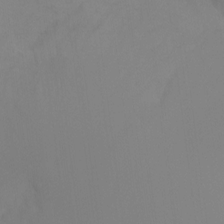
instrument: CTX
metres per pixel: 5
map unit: Ht
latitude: -15.6911
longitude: -42.4790
